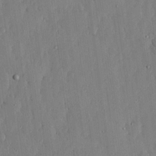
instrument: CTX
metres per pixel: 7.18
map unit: lHvf
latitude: 18.5545
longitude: -116.1956
